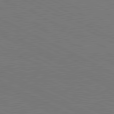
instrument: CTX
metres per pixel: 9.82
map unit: lApd
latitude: 81.1025
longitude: 149.1998
